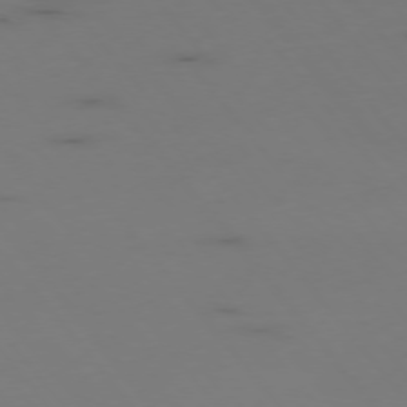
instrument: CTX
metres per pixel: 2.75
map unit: Hpe
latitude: -76.0472
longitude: -17.7261
